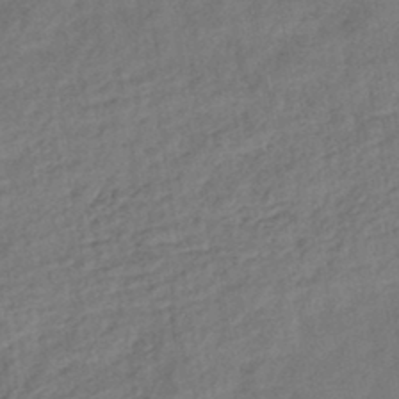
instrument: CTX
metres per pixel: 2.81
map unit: eHb
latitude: -43.0675
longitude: 83.5399
